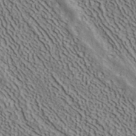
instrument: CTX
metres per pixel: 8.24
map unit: ANa
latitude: 40.8569
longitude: 33.8045
